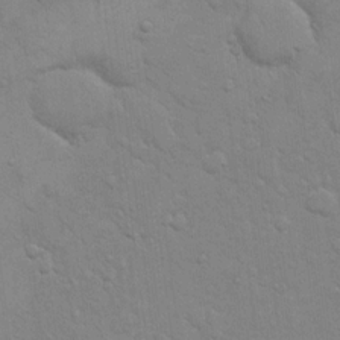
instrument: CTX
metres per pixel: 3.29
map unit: eHh
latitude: 16.5735
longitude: -66.2711
